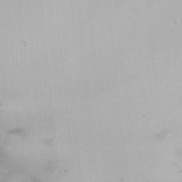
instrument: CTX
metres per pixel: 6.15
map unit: HNhu
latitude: 7.4804
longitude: -0.5734
